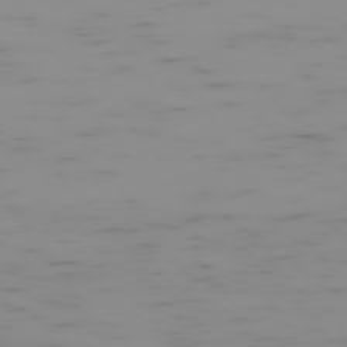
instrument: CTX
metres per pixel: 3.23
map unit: Hpe
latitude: -74.5574
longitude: 7.2754
